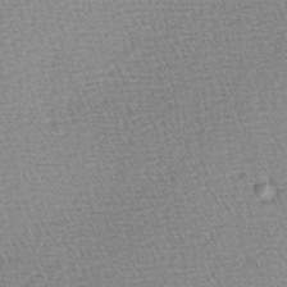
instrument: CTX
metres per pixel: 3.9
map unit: Hve
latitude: 2.7435
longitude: -122.2145
